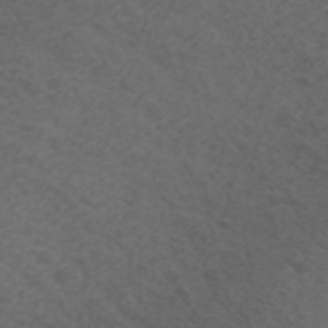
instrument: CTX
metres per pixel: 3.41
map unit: ANa
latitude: 38.8569
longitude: 23.9745
